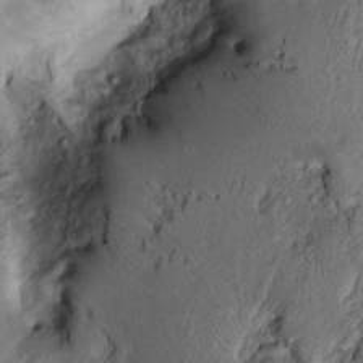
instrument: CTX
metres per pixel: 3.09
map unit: Htu
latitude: -6.6329
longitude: 157.7477
